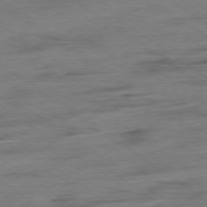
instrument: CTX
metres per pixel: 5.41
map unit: Hpe
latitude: -78.9730
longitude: -13.8206
